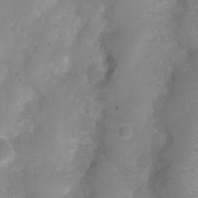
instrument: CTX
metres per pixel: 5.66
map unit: Nhu
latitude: 3.8772
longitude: -25.0836
